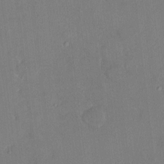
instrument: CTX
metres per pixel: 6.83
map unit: HNhu
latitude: 7.2726
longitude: 3.7288
